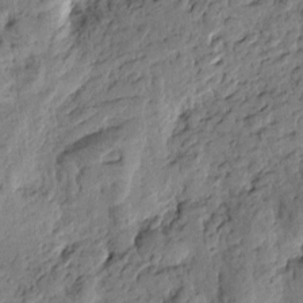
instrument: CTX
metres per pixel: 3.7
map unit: Htu
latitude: -0.3685
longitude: -176.2900
